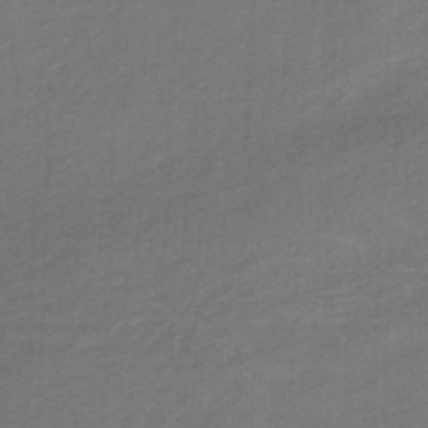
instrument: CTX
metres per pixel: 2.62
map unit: eHb
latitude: -46.3495
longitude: 89.3887
